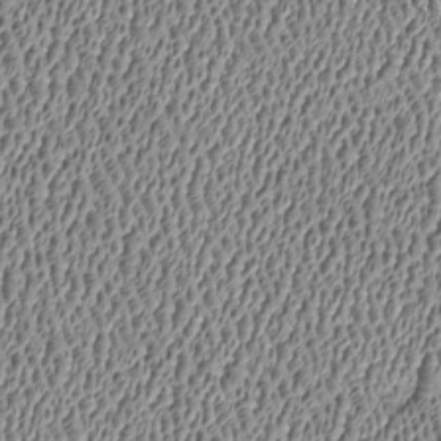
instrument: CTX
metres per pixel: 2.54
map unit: Htu
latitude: -6.9353
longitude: 156.6329
